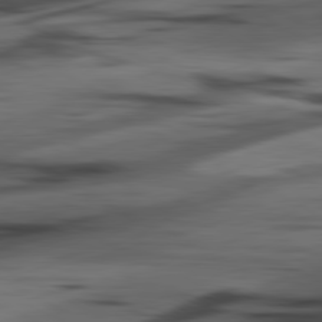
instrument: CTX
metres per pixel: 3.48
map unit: lApd
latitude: 80.7624
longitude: -84.8002
